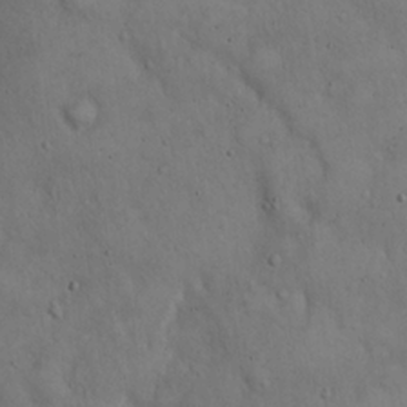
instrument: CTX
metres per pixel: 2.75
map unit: Hto
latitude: 14.9703
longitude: -59.9150
